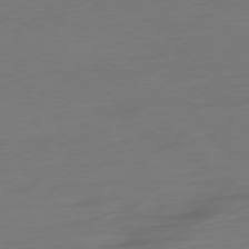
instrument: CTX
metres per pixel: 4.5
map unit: Ap
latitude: -78.6707
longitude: -76.2711
